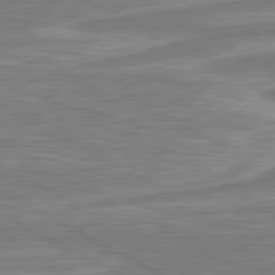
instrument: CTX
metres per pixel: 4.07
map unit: lApd
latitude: 81.0647
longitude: -173.1781
